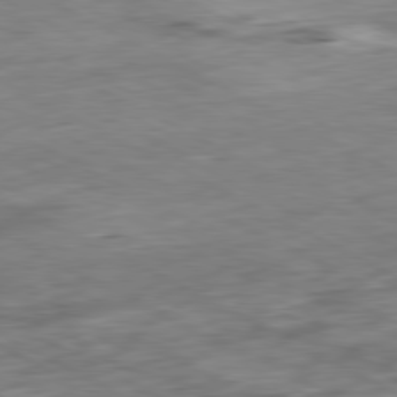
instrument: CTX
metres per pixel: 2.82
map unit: Ap
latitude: -80.9542
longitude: -80.8002
